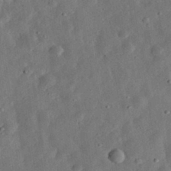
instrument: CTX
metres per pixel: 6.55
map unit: eHh
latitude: 31.4994
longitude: -76.2522
